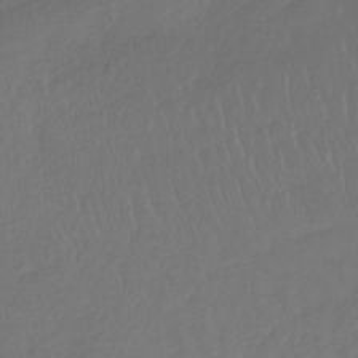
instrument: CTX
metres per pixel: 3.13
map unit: lHb
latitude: -39.6155
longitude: 70.5952
